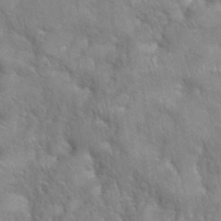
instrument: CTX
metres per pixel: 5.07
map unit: eHh
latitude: 38.8758
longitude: -57.8205
